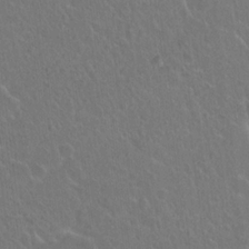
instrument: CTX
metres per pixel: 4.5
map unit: Hto
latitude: 18.5356
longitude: -40.0444
